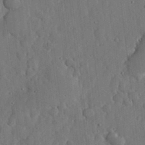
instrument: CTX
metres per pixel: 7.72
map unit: lHvf
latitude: 18.5168
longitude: -113.3104
